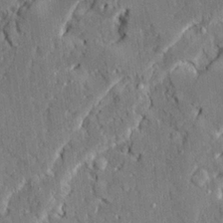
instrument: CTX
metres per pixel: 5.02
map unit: Ave
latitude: 22.6112
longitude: -129.6694
